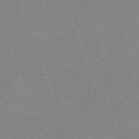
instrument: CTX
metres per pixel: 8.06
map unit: eHh
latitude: -64.5385
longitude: 50.6896
